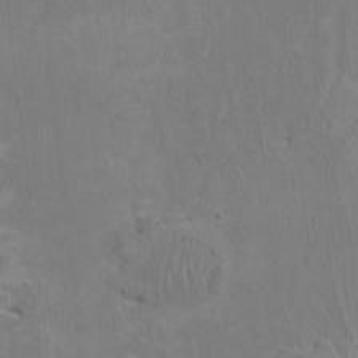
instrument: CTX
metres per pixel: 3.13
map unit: HNhu
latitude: 4.8002
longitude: -4.2711
